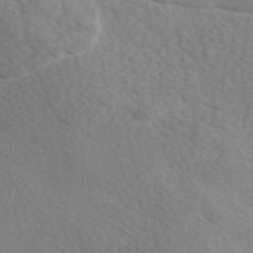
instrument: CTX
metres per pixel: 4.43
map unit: eAb
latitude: 49.4426
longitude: 117.6721
